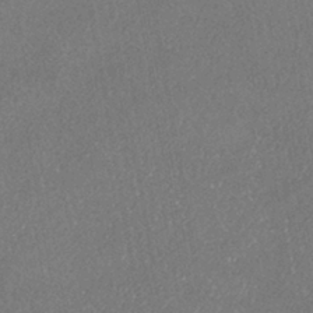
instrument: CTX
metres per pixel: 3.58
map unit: HNhu
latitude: -40.2172
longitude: 102.5385
